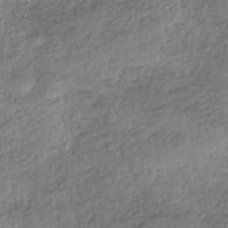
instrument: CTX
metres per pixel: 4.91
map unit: HNhu
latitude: -40.7463
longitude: 107.3510
